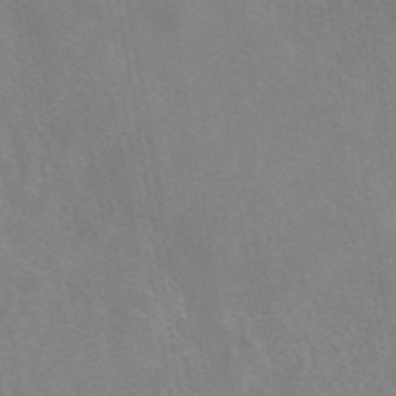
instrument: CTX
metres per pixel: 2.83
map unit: eAb
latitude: 41.6504
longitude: 106.4440
